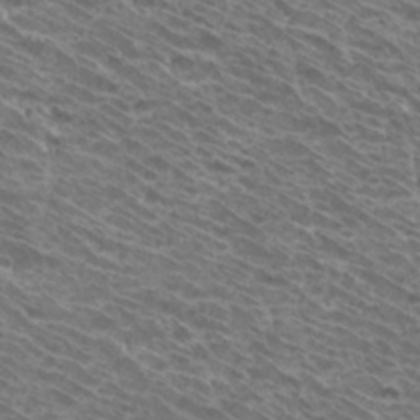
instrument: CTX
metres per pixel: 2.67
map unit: Hto
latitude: 33.0270
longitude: -40.7813
